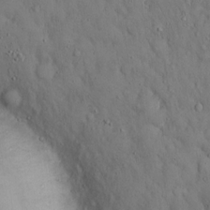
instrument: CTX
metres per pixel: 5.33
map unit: Hto
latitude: 15.7450
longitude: -59.8583
